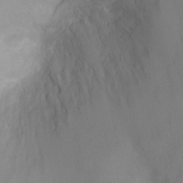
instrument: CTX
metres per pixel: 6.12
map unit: Ht
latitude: -7.1053
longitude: -23.8016
